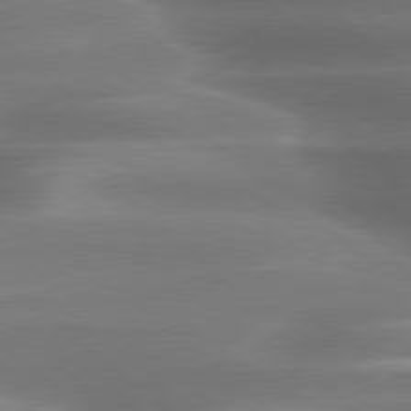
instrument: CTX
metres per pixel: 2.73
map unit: lApd
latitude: 79.5560
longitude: -117.7261
